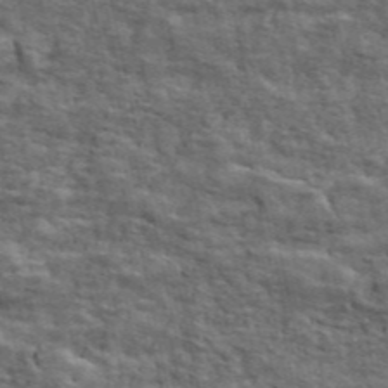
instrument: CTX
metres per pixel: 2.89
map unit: ANa
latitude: 47.9906
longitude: -82.2711
